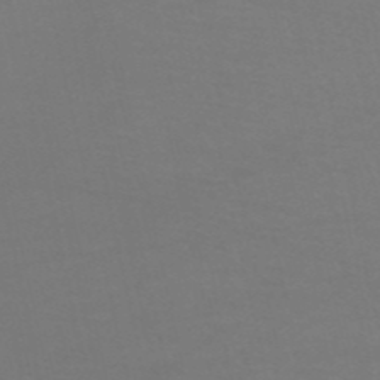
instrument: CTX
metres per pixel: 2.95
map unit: HNb
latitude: -53.0486
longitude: -50.4601
